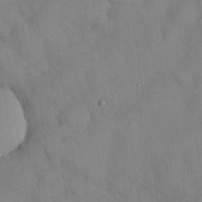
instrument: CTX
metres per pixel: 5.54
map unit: Nhu
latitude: 27.9339
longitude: -70.5735
